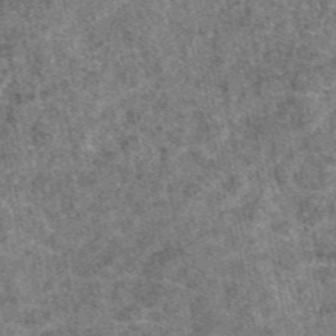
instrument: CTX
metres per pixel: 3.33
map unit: eAb
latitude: 47.4616
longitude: 106.4440
